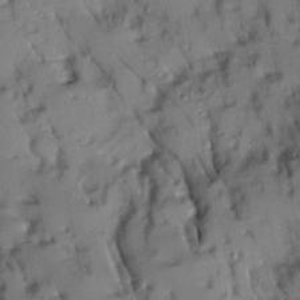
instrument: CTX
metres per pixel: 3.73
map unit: Ave
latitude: 9.0270
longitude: -103.1025
